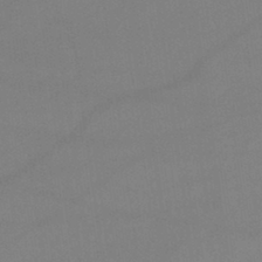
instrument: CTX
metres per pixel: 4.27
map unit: lHb
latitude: -42.2739
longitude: 66.5763
